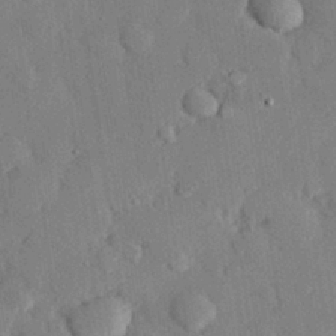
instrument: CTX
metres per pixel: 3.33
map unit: eHh
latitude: 28.3467
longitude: -80.5924
